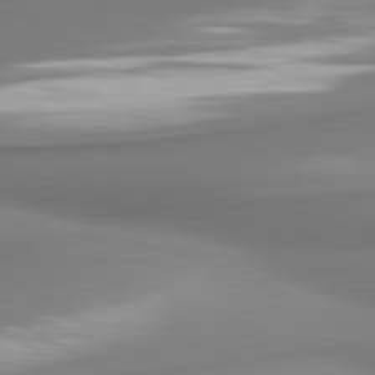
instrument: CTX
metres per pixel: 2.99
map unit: lApd
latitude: 80.8002
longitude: 178.8975
